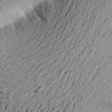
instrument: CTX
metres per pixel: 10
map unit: Aa
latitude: 21.2537
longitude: -149.3671
